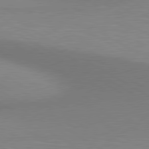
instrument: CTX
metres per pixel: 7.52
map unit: lApd
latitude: 80.5168
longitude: 130.8786
